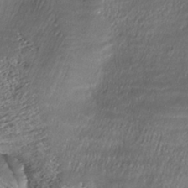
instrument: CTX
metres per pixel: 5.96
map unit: ANa
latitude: -38.7841
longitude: 97.4644
